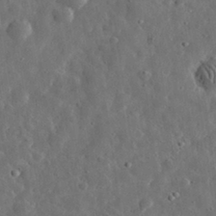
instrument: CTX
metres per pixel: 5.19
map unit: eHh
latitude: 31.5938
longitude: -74.6868
